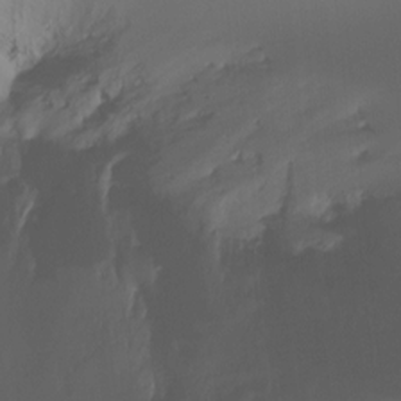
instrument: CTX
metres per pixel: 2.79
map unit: Ht
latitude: -15.3699
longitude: -51.7638
